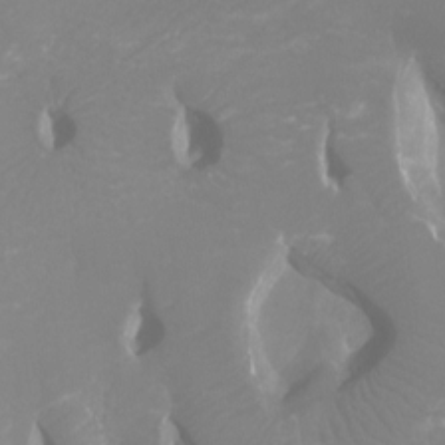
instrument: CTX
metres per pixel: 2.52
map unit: Ht
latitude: -4.7274
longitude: -26.8191
